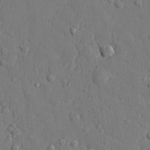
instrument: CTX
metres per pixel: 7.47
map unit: lHvf
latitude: 23.5560
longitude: 141.8611
